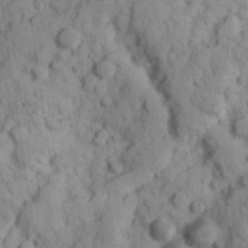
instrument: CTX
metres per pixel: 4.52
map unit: Hve
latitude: 25.0080
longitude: 147.5399
